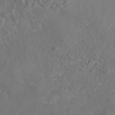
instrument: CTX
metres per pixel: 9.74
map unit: eAb
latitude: 42.9136
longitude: 104.9919
